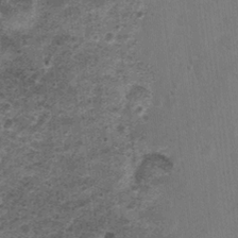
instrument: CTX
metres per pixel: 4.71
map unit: Nhu
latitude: 1.1214
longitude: -16.8569
